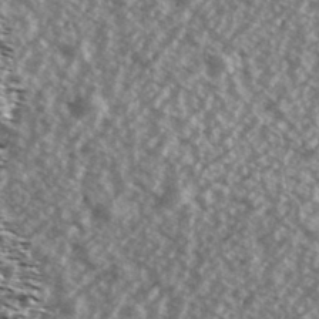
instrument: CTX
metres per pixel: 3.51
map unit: Ave
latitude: 39.1214
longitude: -111.5749
